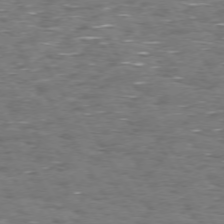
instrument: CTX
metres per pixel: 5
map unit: Hpe
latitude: 72.3846
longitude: -122.9514
